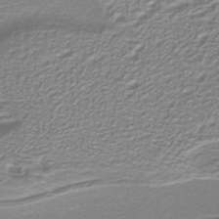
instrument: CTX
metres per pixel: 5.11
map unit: lHb
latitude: -40.2739
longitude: 54.8786
